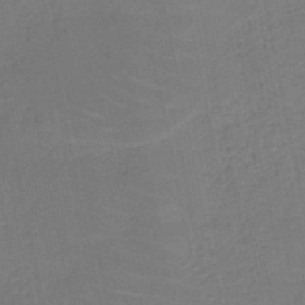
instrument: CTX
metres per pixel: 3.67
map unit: HNb
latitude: -50.3306
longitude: -49.0647
